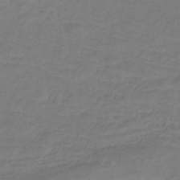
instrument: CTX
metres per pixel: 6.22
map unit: lHb
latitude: -38.5196
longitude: 72.4062
